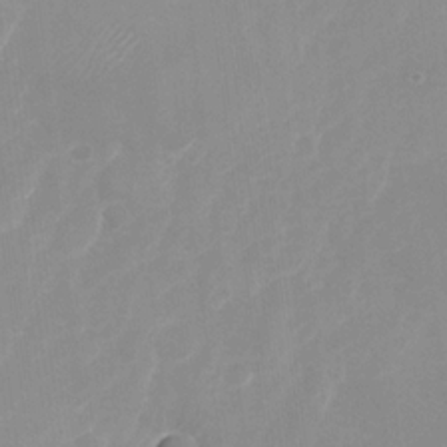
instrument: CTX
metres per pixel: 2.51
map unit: Nhu
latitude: -28.7652
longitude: -67.1592
